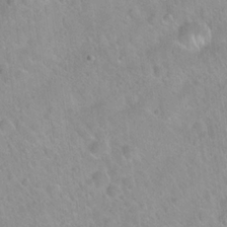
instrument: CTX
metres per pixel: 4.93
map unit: Hto
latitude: 20.8758
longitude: -52.5924
